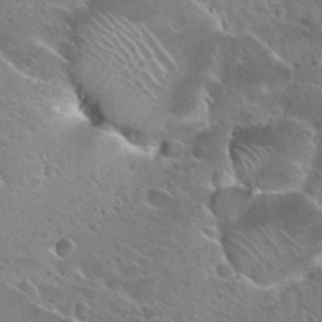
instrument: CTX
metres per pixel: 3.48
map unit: Hto
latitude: 27.3293
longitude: -39.6505
